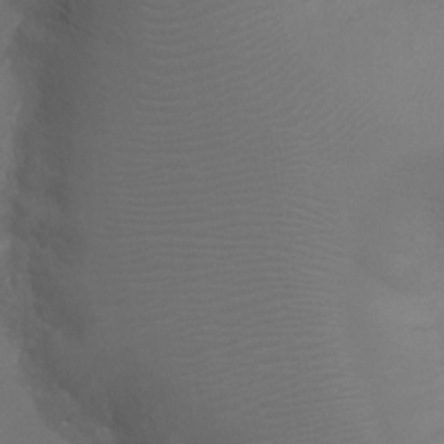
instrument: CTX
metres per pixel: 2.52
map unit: Ht
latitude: -6.2550
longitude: -20.8947
